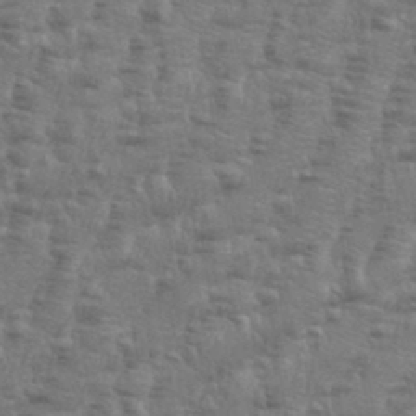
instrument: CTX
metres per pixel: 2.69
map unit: Aa
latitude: 34.7813
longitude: -136.4034
